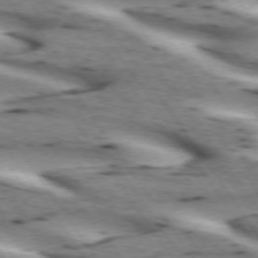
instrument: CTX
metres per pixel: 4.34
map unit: lApd
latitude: 73.0648
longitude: -54.0255
